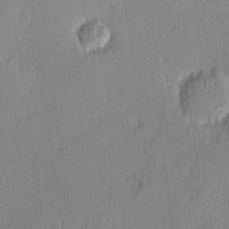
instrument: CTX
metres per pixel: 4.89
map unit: Hve
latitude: 25.4048
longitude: -93.6127
